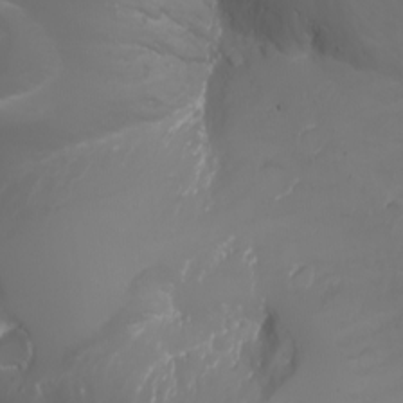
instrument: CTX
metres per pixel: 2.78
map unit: Htu
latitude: -5.3887
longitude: -88.1767
